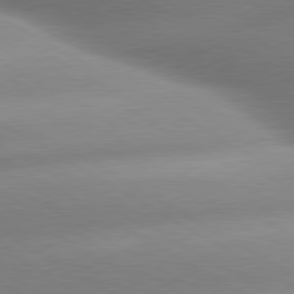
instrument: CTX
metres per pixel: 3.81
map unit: lApd
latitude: 80.1200
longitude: -157.8016
